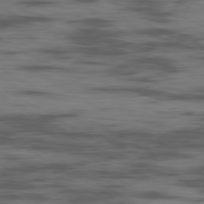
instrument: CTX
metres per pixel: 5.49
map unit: Ap
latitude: -80.1228
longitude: -102.0255
